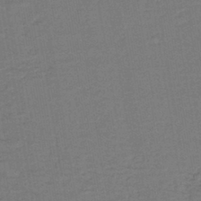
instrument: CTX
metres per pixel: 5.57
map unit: lHb
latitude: -42.9730
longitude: 53.6721
